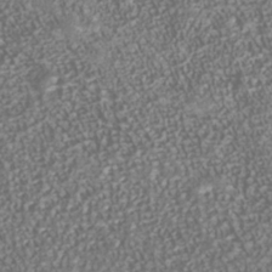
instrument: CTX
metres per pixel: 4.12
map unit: Nhe
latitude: -37.8611
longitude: -87.3859
